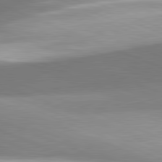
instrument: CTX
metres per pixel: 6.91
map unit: lApd
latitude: 81.5371
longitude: 135.4832
